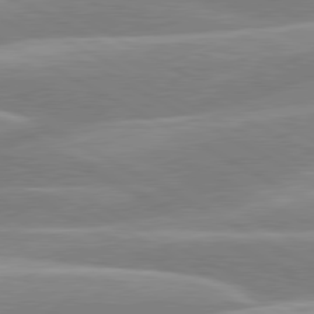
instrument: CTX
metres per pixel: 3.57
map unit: lApd
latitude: 80.2145
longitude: -134.7246
